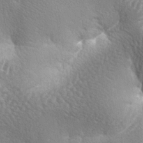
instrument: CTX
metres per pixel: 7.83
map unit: lAa
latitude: -6.6707
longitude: -125.4426
